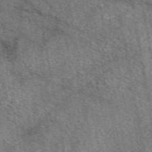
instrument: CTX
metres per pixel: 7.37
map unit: eAb
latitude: 50.1388
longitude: 115.1053
